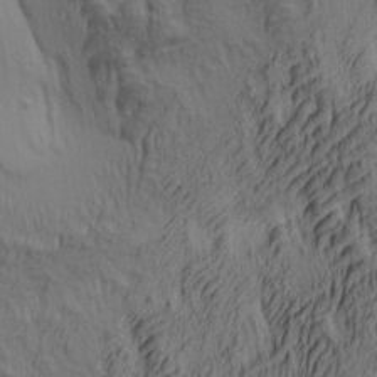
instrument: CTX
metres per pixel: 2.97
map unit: lAa
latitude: 4.9514
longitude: -115.4237
